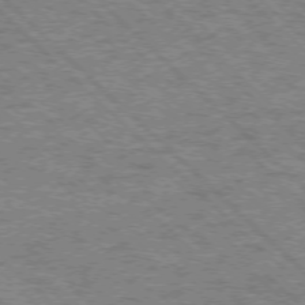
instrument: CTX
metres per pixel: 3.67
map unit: Ap
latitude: -76.1228
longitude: -80.0444
